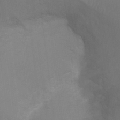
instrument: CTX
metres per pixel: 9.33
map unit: Ht
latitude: -4.0283
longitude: -28.6301
